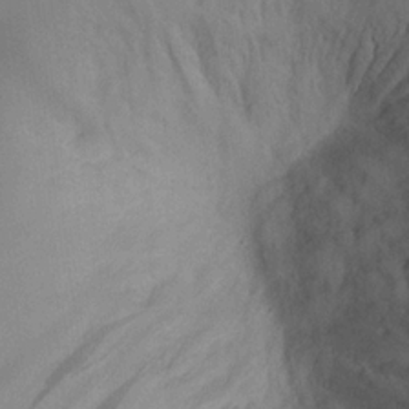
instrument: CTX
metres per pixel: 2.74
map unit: Aa
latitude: 19.7260
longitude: -140.6112
